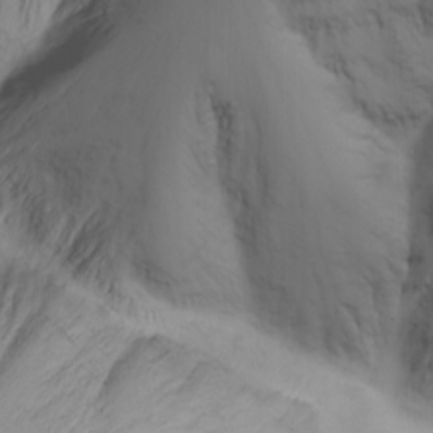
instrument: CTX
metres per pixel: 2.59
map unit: Nhu
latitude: -5.0108
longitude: -69.9906
